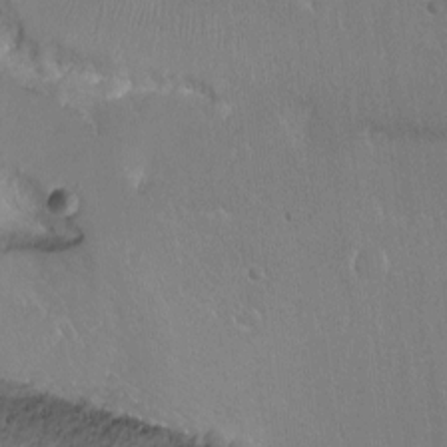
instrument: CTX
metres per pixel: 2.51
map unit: Ht
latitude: -15.2565
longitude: -40.8946
